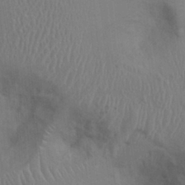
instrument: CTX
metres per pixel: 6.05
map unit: Ht
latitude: 0.3656
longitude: -14.1956
